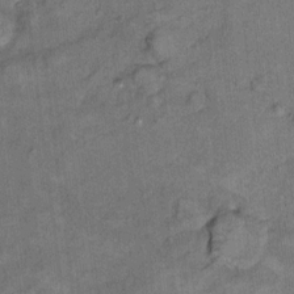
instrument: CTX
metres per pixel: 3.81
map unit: Hto
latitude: 8.0255
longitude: -36.2144
